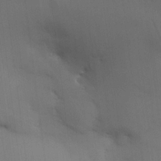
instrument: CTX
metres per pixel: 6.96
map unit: HNhu
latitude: 14.1011
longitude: 11.5021
